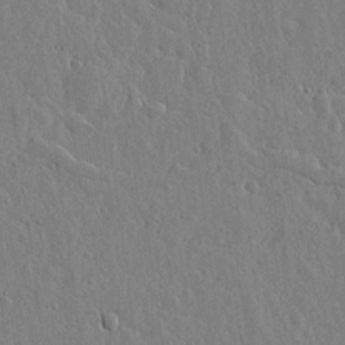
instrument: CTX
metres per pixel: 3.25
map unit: lHvf
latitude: 19.0269
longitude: -115.8583
